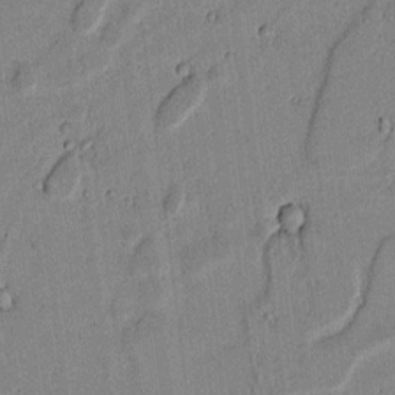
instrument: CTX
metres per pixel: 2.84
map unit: lAvf
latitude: 6.3467
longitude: 168.5195
